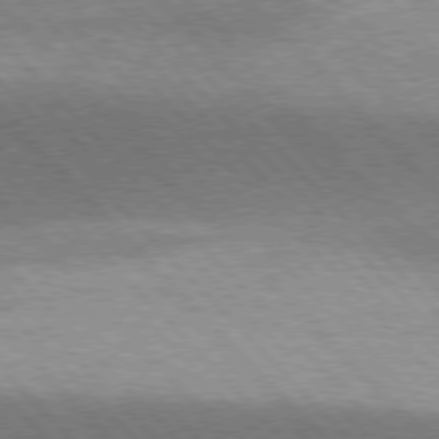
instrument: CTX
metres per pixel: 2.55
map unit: lApd
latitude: 76.3467
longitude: -64.1200
